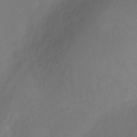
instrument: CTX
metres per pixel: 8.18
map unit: Ht
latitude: -11.0109
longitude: -28.5357
